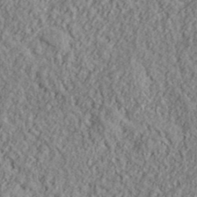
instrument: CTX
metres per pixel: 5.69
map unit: eHh
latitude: 37.8961
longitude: -81.3293
